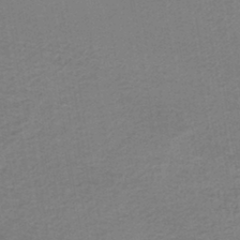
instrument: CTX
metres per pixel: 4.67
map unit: lHb
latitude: -41.7100
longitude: 53.2942
